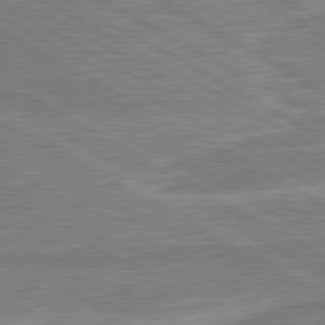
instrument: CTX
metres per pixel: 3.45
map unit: lApd
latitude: 80.7624
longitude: 142.6707
